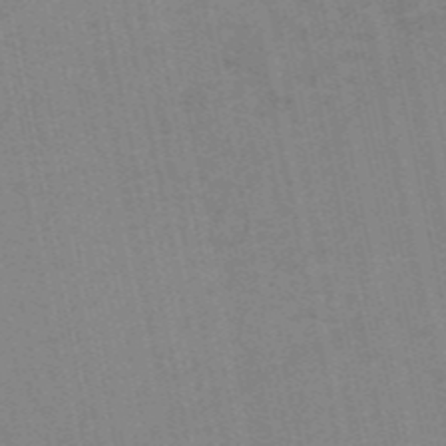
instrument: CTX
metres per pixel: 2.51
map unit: HNb
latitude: -54.2551
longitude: -45.1025
